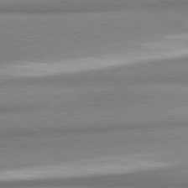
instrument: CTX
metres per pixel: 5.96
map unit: lApd
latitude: 80.7813
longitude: -178.1389
